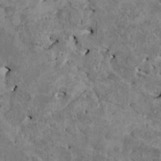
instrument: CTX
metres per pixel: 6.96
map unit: HNhu
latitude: 4.0633
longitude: 4.4251
